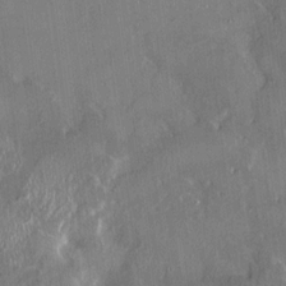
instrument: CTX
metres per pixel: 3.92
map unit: HNhu
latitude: 3.4237
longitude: 8.1606
